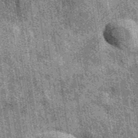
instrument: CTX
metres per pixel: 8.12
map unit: eAb
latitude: 39.4615
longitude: 107.4454
